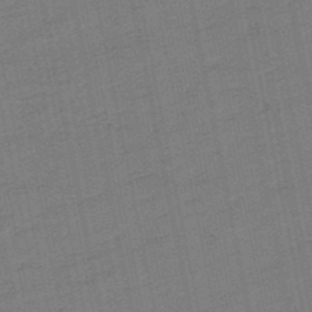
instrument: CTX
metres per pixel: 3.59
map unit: lHb
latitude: -49.9745
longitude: 80.4062
